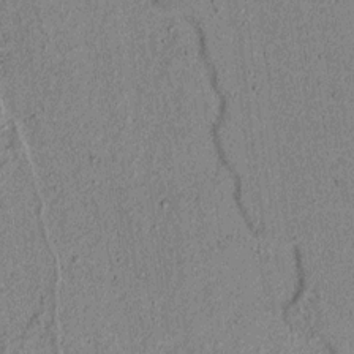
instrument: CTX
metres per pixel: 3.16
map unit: lAvf
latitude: 6.2145
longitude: 167.9178
